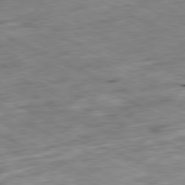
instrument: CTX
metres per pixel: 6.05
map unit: Ap
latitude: -80.9920
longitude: -87.8583
